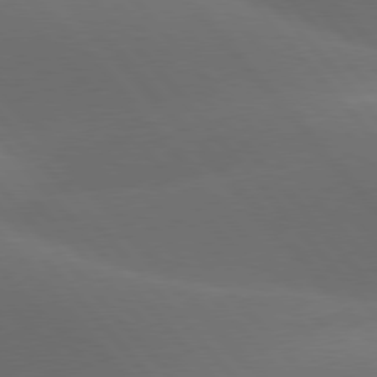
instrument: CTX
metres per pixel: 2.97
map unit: lApd
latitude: 77.9150
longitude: -53.4805
